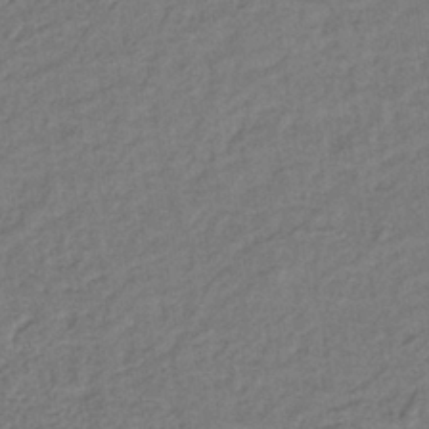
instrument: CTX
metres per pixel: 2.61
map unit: lHb
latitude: -37.8989
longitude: 59.8044
